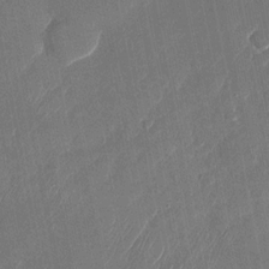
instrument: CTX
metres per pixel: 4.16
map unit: Nhu
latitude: -28.1228
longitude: -64.4979
